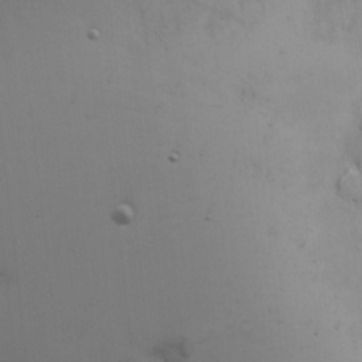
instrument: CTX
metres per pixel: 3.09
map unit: Nhe
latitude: -1.4455
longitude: -59.1214
